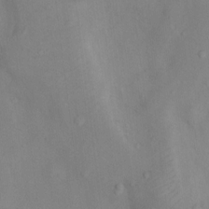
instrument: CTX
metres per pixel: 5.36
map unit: Nhu
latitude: 10.0633
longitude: -26.1389
